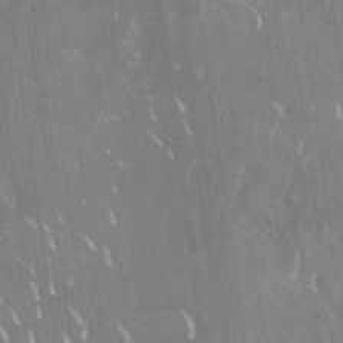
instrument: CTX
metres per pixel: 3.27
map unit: Nhu
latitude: -28.5385
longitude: -80.2145
